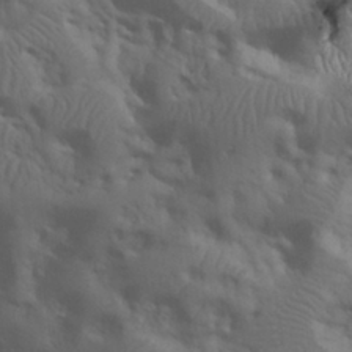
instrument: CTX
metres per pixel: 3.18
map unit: eHh
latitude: 30.4790
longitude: -69.4993
